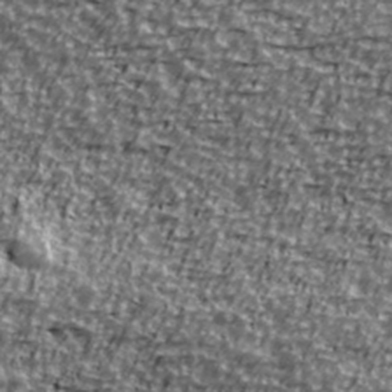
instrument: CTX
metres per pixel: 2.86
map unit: Ave
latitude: 41.0836
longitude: -114.2900
